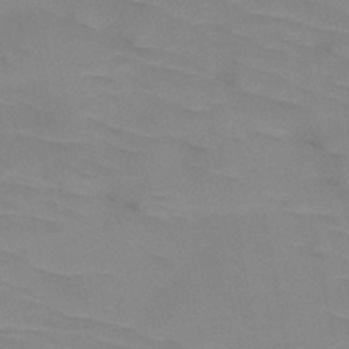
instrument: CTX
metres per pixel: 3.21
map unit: HNb
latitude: -48.3307
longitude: -49.1592
